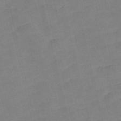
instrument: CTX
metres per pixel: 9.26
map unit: Nve
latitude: -58.5384
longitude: 50.8408
